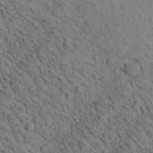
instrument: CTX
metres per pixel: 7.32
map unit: Aa
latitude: 22.4790
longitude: -138.7813
